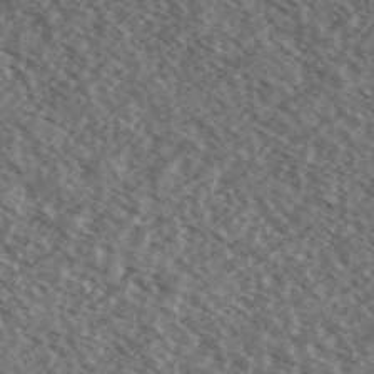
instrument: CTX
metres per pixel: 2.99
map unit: Ave
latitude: 38.3278
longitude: -109.9528
